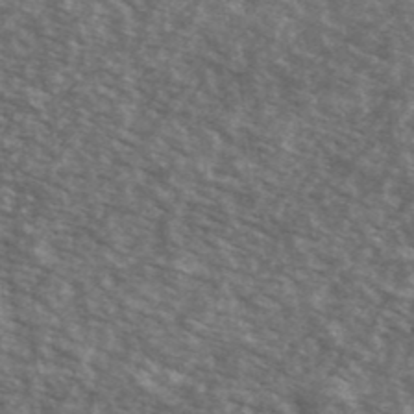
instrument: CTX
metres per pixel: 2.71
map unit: Ave
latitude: 39.9717
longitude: -109.0647
